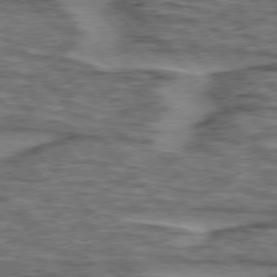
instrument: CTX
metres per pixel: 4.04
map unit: lApd
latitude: 76.2333
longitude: -77.2159
